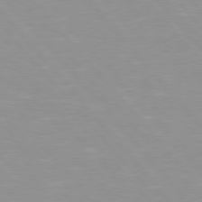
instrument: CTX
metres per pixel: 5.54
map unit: Hpe
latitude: 76.2522
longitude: -154.9892
